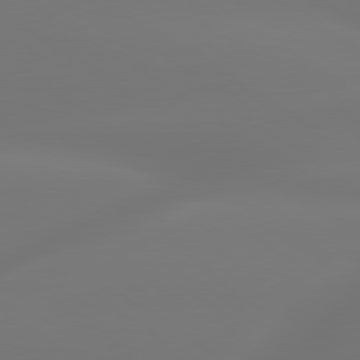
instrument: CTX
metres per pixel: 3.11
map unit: lApd
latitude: 79.8206
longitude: -137.0837
